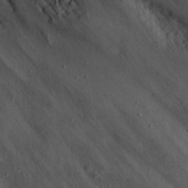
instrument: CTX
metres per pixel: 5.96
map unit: eHh
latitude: 22.8380
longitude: -67.5182
